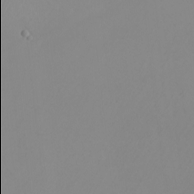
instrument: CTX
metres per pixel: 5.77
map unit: Nhu
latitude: -7.5021
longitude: -89.9906
